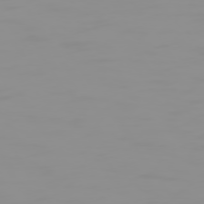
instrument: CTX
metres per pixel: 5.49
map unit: Hpe
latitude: 74.1767
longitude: -127.8206
